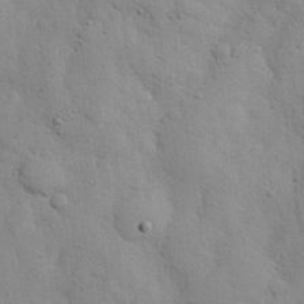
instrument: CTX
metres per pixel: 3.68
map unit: eHh
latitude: 27.8772
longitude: -75.5749
